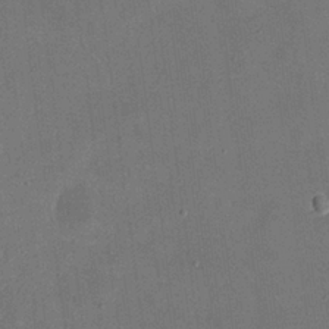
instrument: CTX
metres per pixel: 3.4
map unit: eHh
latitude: 19.0836
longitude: -68.8569
